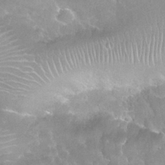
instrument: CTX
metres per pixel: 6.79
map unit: Nhu
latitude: 26.4601
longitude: -53.5938
